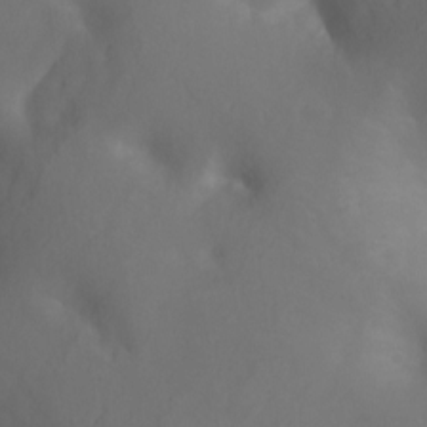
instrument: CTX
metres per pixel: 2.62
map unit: Nhu
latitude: -13.0298
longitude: -72.4034
